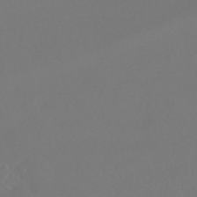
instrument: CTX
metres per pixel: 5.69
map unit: HNhu
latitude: -43.0108
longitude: 93.5399
